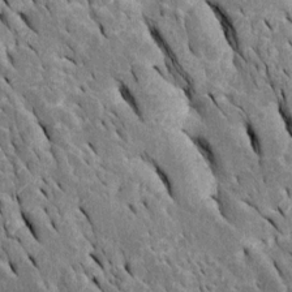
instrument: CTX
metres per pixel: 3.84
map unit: Htu
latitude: -0.4629
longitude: 149.2187
